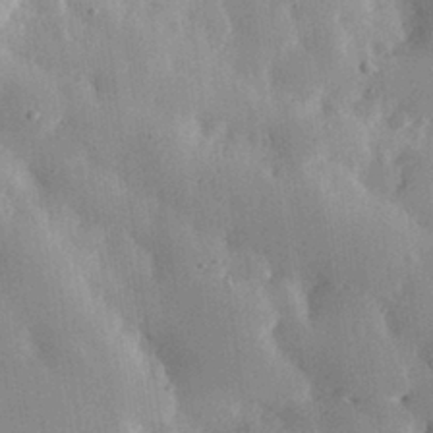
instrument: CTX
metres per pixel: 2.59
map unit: eHh
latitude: 30.1767
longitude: -79.2726
